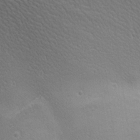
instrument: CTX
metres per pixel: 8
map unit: Aa
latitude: 21.6694
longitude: -139.6127
